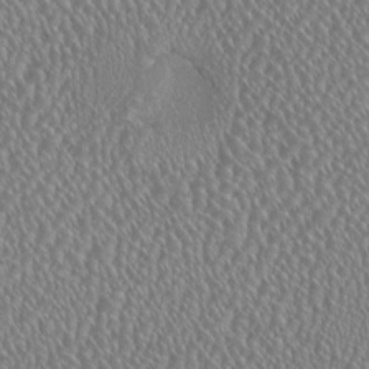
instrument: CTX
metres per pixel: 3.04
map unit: HNhu
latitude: 0.4790
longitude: 0.7464
